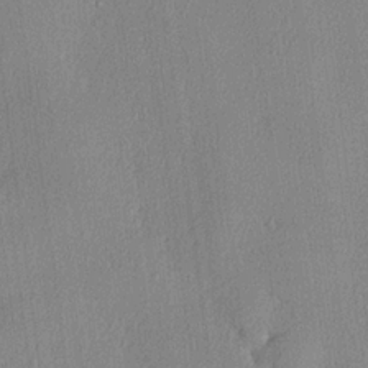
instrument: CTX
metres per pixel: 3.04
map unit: lHvf
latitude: 22.5735
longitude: 140.6140
